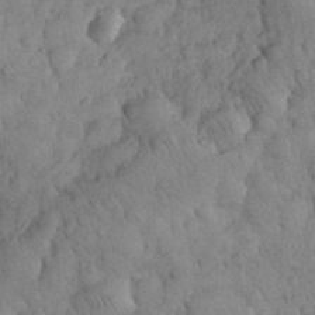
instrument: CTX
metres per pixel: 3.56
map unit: eHh
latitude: 31.4616
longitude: -68.6491
